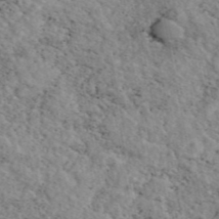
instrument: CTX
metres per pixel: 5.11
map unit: eAb
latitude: 44.3656
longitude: 113.8423
